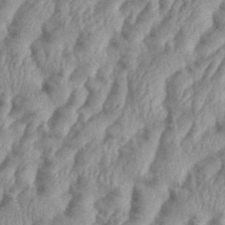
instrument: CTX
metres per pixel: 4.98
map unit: eHh
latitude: 36.2712
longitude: -137.5560
